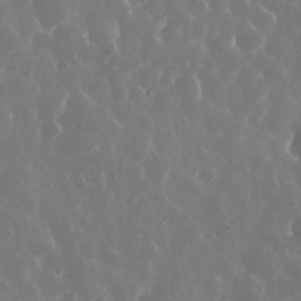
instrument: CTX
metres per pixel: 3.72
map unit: eHh
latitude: 35.0647
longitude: -59.0459
